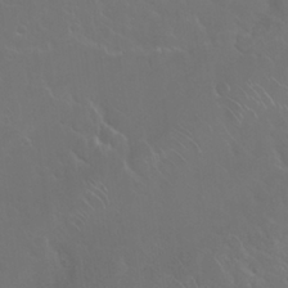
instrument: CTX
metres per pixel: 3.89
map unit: Nhu
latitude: 24.5167
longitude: -59.8583
